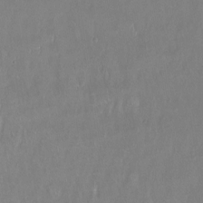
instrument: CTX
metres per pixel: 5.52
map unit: Hto
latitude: -14.4062
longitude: -43.6694
